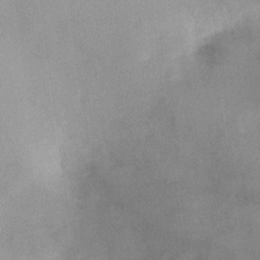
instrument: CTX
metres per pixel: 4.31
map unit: Ht
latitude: -12.4629
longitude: -21.1214
